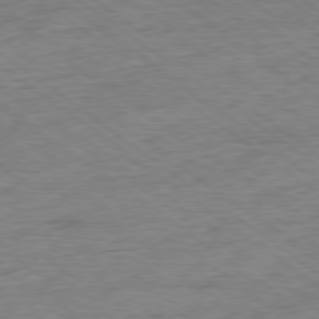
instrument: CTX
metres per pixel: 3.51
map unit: Ap
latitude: -79.1242
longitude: -49.4804
